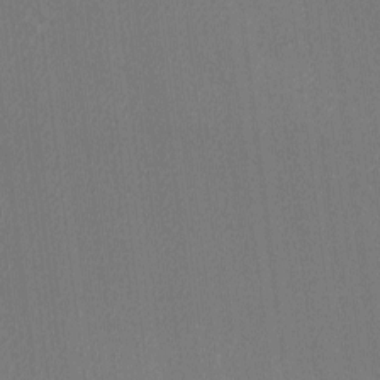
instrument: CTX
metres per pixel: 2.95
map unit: lAa
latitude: -6.2739
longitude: -122.2900
